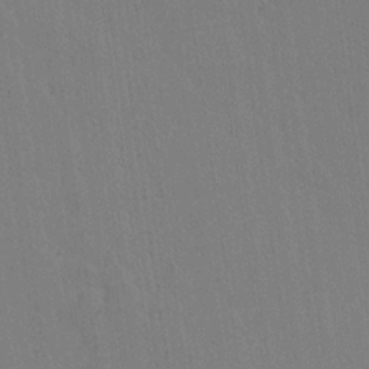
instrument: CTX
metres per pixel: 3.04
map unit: lAvf
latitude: 14.2334
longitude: -126.8191
